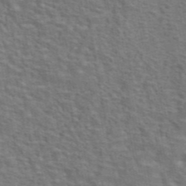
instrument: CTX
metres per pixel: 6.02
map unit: eAb
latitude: 43.6505
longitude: 107.5966
